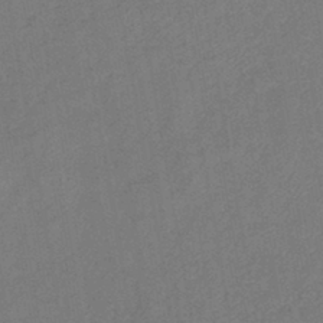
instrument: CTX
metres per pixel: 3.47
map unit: eHb
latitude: -41.5210
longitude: 79.8044
